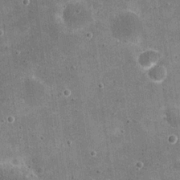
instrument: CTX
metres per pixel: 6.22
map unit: eHh
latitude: 20.6491
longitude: -65.6505
